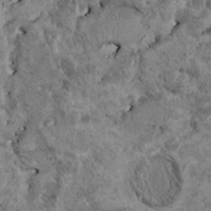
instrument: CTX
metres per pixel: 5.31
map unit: HNhu
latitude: 4.2333
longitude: 4.5573
